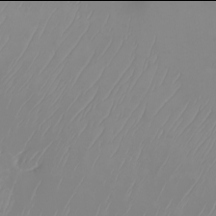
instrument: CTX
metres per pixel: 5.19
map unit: Nhu
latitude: -6.0094
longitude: -89.1215
